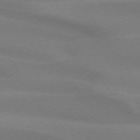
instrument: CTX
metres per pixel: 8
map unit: lApd
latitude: 73.8584
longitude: -49.3671
